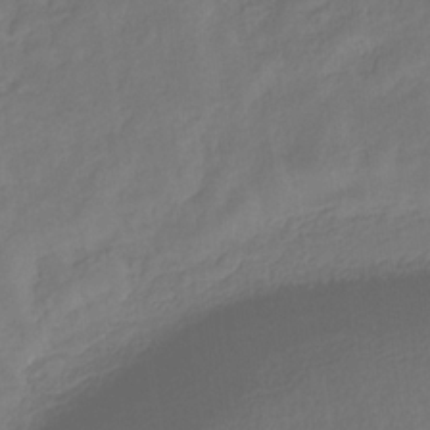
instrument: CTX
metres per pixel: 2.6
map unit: eHb
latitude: -30.4629
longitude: 68.3684
